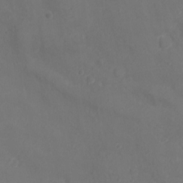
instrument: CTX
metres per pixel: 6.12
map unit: Ht
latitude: -11.3321
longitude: -20.7058
